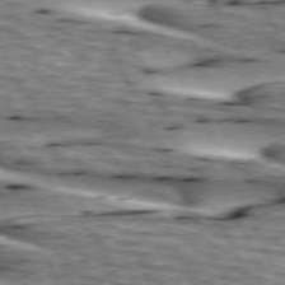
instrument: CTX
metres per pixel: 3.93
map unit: lApd
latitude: 73.6127
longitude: -54.6490
